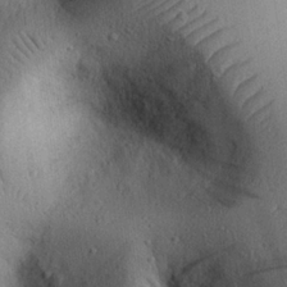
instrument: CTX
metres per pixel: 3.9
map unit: eHh
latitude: 25.4048
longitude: -76.5923
